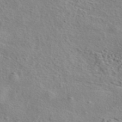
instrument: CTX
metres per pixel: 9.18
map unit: eAb
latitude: 43.0836
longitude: 114.1606
